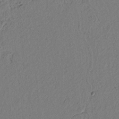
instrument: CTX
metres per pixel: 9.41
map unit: lAvf
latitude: 7.5749
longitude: 164.1984
